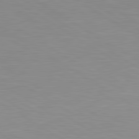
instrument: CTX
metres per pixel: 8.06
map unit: lApd
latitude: 81.1214
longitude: 160.7841
